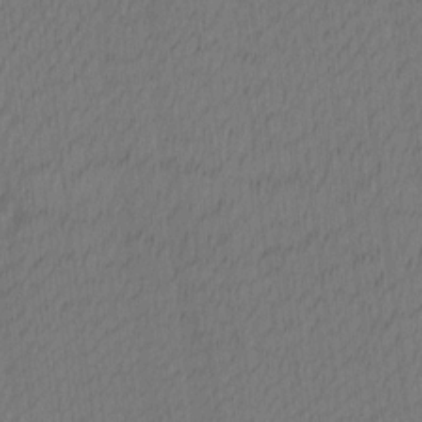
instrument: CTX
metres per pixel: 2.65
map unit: Ave
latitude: 12.5546
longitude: -107.1592
